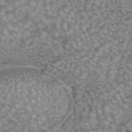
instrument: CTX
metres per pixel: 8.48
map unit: eAb
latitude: 44.7435
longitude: 104.6518
